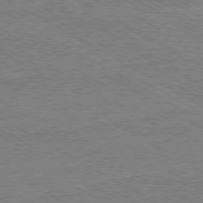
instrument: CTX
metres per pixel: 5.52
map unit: Ap
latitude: -79.3887
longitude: -82.8757
